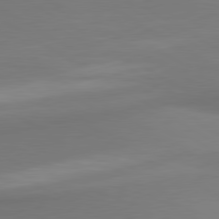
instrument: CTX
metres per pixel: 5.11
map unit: lApd
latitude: 80.1200
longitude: 174.3306
